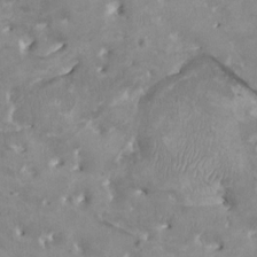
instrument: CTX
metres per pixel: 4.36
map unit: HNhu
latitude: 3.4993
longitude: -4.2711
